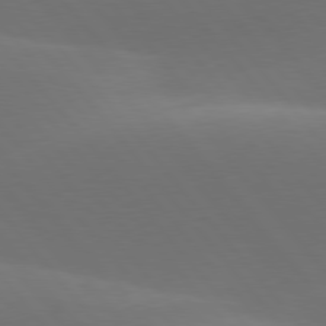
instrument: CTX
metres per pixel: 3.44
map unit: lApd
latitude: 77.9150
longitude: -53.1214
